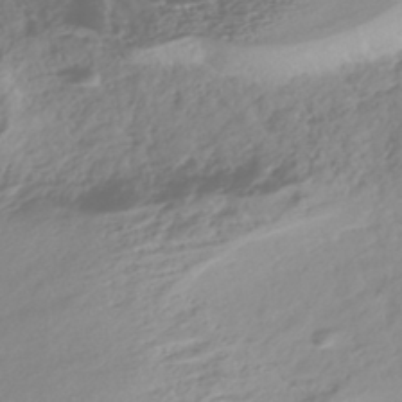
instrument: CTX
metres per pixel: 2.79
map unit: HNhu
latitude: -43.4454
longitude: 104.1983
